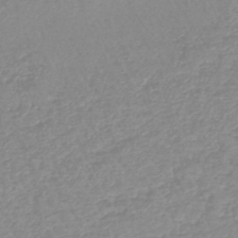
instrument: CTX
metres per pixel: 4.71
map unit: lHb
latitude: -44.0661
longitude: 78.7085
